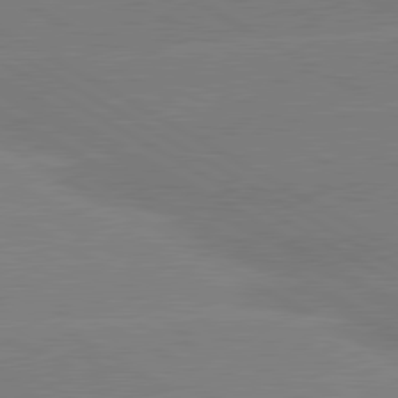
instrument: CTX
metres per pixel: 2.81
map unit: lApd
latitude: 80.7246
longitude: -152.3467
